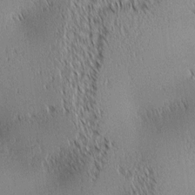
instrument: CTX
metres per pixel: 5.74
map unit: lAa
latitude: 1.1592
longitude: -116.3089
